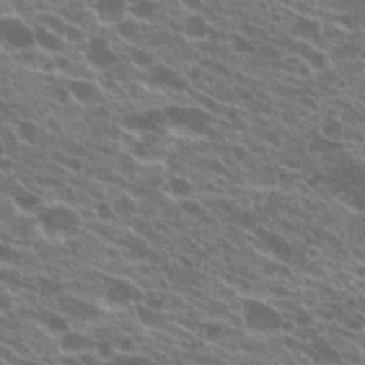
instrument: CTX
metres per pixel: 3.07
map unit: Hto
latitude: 23.3104
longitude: -38.2333
